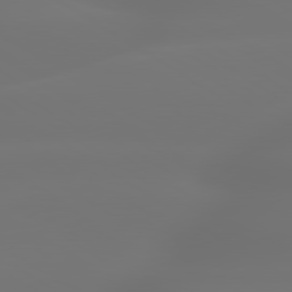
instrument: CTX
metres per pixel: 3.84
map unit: lApd
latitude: 79.7828
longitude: -137.6883
